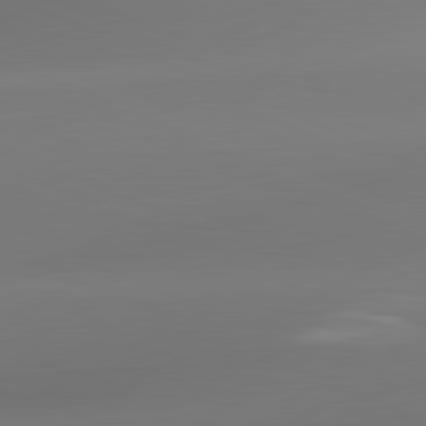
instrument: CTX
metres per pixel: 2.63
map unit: lApd
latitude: 81.4615
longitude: -160.7057
